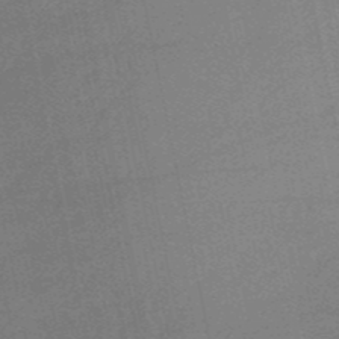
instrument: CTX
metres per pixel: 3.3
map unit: HNb
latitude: -51.9178
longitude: -40.1010
